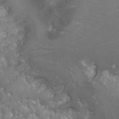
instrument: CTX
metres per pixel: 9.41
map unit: Hto
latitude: 22.8758
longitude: -42.1767
